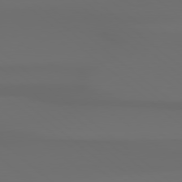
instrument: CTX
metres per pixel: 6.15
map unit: Hpe
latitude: 78.4223
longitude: -133.6694
